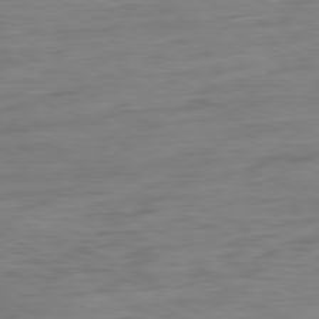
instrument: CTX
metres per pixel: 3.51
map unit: Ap
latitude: -80.8408
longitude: -82.3278
